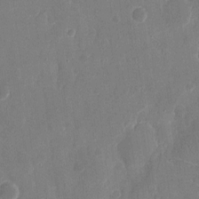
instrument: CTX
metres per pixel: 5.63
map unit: eHh
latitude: 8.1389
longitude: -68.7624
